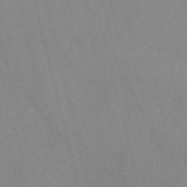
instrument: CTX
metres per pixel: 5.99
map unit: Nve
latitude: -57.4265
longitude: 63.4832
